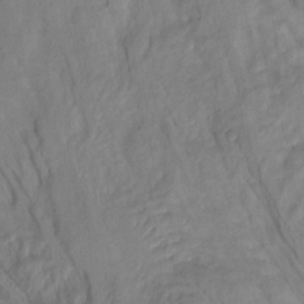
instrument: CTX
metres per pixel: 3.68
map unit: Hto
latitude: -7.5399
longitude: -51.9906
